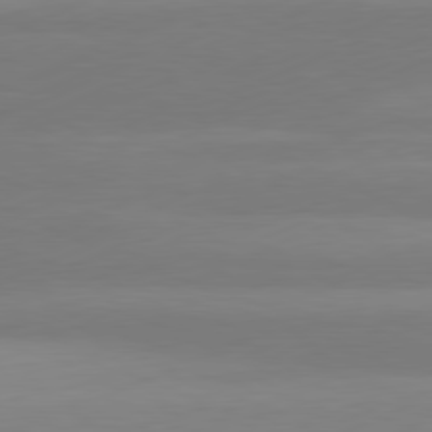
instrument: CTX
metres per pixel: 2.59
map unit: Ap
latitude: -81.8423
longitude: -85.5749
